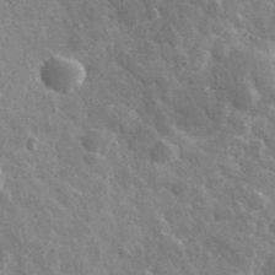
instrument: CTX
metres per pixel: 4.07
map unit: lHvf
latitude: 35.9906
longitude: -90.0255
